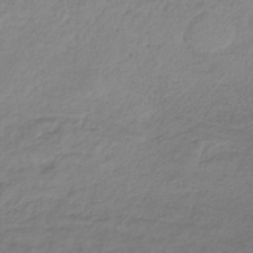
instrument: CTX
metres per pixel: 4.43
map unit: lHb
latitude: -36.6140
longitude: 70.2740
